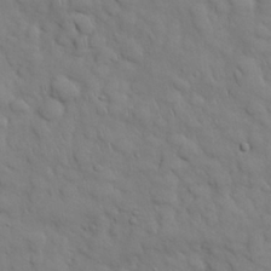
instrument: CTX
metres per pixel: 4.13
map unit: Nhu
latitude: 28.1389
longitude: -68.7435
